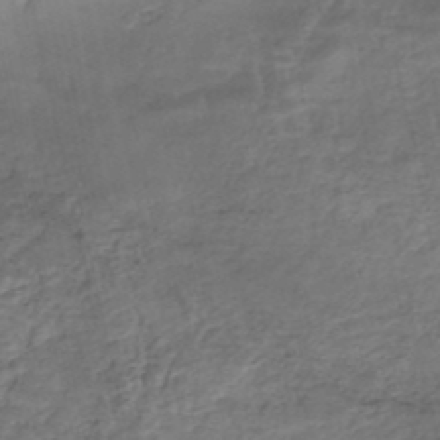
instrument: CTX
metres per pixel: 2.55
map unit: Nhe
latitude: -48.4062
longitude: -171.6505
